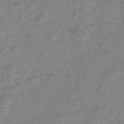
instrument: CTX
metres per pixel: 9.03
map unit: eHh
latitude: -44.7463
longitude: -29.9906
